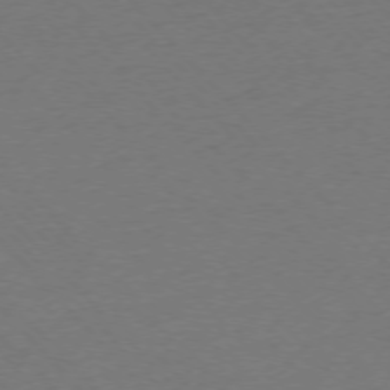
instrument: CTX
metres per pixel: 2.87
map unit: Ap
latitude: -76.2173
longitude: -85.9528
